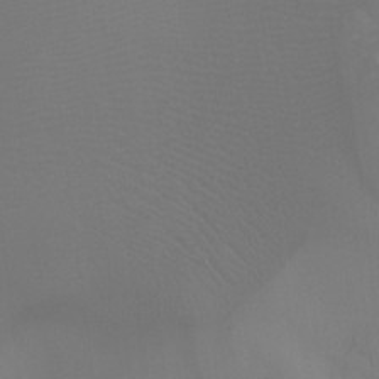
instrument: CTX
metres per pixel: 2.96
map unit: Ht
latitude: -7.8044
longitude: -20.1011
